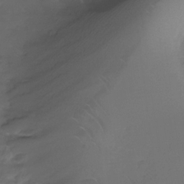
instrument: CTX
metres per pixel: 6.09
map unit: Nhe
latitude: -33.2376
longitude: -92.5734
